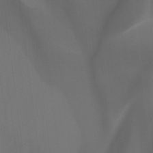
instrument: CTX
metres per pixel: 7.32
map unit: Htu
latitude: -12.5952
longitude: -46.3845
